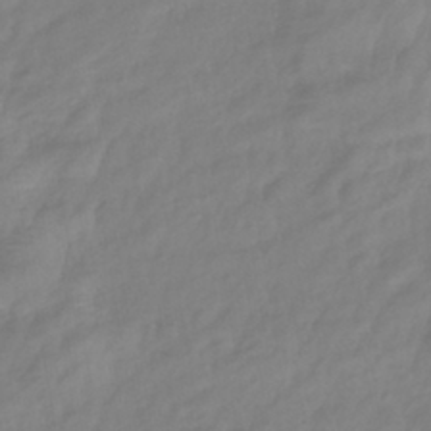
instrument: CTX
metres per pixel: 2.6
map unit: lHb
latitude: -41.5399
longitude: 81.1809
